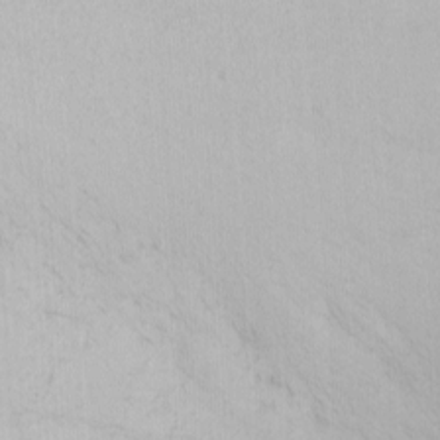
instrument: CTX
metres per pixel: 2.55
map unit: Nhu
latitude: -0.6141
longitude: -78.7058
